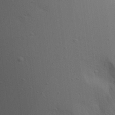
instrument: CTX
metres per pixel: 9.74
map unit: Aa
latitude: 19.8394
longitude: -144.0444
